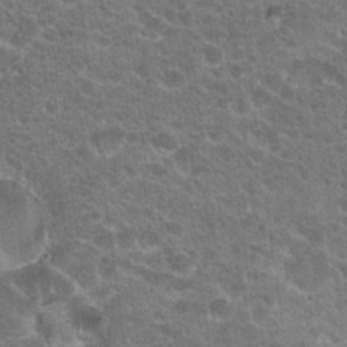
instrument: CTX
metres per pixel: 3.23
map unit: Hto
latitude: 19.7071
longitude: -33.9906
